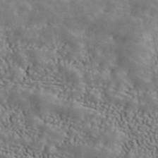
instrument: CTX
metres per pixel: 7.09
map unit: ANa
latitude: 43.3671
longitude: 47.5966
